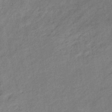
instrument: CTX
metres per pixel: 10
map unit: eHb
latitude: -42.5951
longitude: 84.3306
